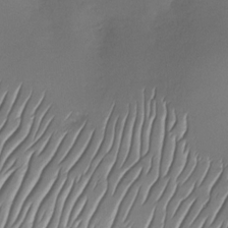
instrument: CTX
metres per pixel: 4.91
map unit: Nhu
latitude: -28.4062
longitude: -61.0647
